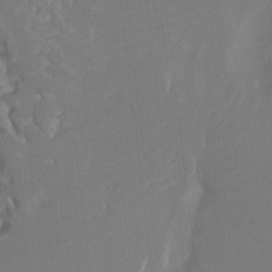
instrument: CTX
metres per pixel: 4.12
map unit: Ht
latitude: -8.1795
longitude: -28.3278
